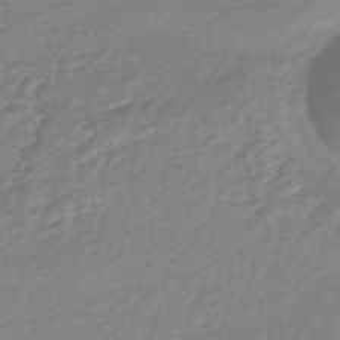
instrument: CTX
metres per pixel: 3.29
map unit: HNhu
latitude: -44.7274
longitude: 93.5588
